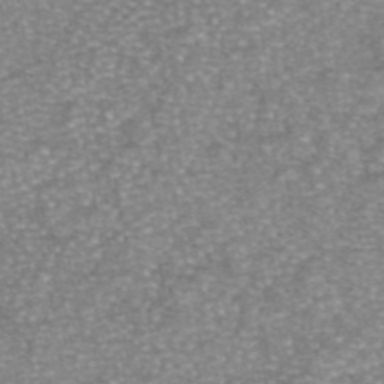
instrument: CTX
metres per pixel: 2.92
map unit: eAb
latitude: 45.8961
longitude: 104.0661
